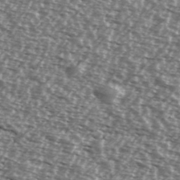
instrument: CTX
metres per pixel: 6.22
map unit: Ave
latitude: 38.4790
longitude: -112.2333
